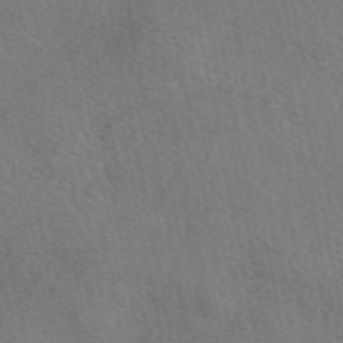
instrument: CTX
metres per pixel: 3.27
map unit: eAb
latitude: 51.4426
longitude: 115.2187
